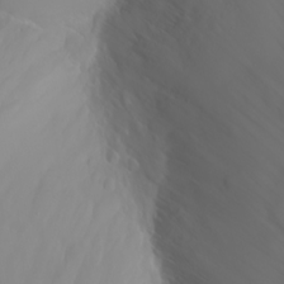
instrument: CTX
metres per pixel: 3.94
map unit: Nhu
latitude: -6.6707
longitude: -88.3279
